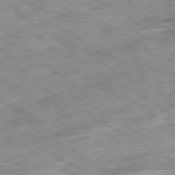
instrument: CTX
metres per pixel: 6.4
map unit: Ap
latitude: -80.2362
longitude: -73.9906
